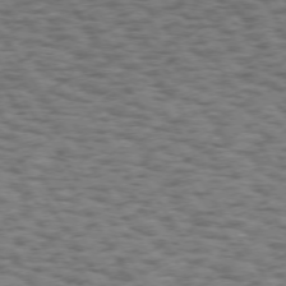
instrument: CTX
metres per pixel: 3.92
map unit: Hpe
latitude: 73.0837
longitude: -130.7058
